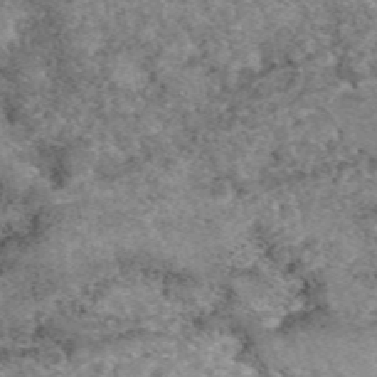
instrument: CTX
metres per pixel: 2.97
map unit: eAb
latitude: 48.7435
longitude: 108.0094
